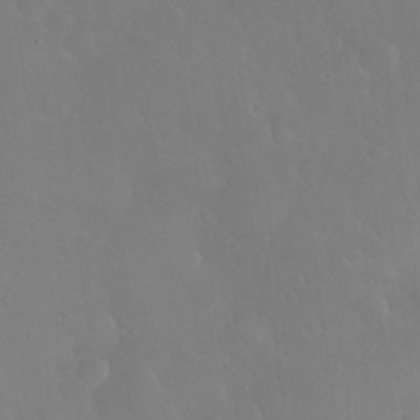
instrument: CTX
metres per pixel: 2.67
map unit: Nhu
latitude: 26.3467
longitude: -57.4048
